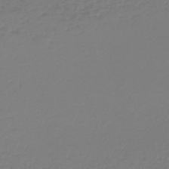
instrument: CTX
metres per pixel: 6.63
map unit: lHb
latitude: -46.4062
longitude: 62.6707
